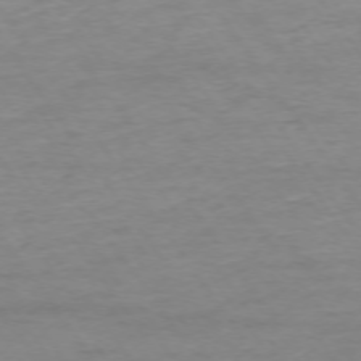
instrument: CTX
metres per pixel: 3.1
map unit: Ap
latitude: -74.7652
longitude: -85.3860
